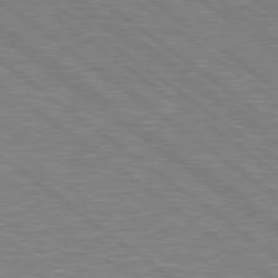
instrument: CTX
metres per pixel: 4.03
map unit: Hpe
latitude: 78.8380
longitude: -171.2537
